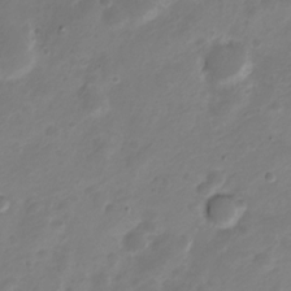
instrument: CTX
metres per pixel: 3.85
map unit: Nve
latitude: -20.6896
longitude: 108.1417
